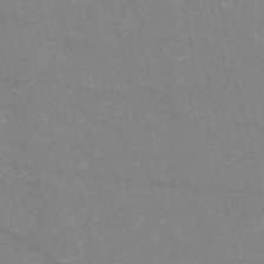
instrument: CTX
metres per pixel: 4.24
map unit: HNb
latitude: -54.7652
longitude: -38.2522
